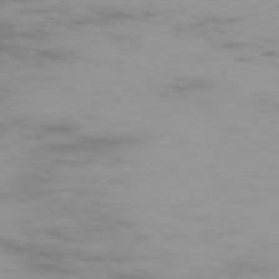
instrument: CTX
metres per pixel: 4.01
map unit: Ap
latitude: -75.8990
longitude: -83.0836
